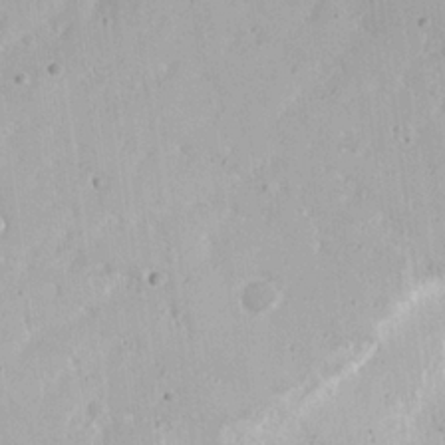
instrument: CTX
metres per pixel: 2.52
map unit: Nhu
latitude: 21.2915
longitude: -70.8191
